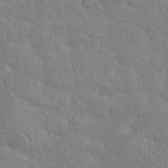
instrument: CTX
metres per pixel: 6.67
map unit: eHh
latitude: 36.1767
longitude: -65.7450
